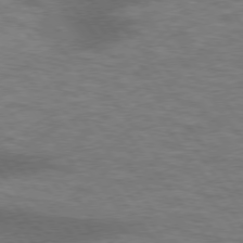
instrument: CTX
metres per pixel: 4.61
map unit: lApd
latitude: 75.5371
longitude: -57.1403
